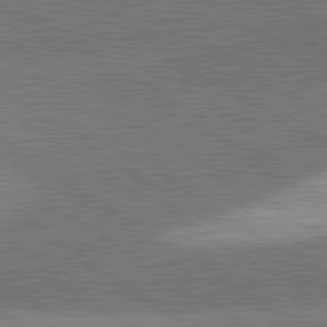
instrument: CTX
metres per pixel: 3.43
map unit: lApd
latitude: 81.7450
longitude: 140.1228
